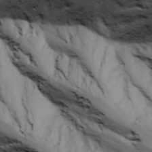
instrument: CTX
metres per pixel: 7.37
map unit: Ave
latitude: 15.8395
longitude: -129.5938
